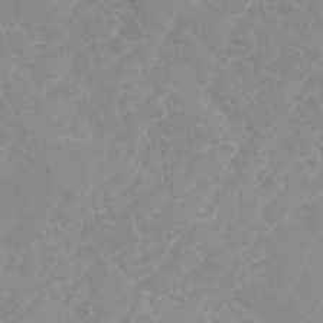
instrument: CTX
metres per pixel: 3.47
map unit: Nhu
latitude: -28.8219
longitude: -66.8569
